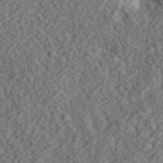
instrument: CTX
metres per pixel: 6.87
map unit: eHh
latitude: 37.0270
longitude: -79.2348
